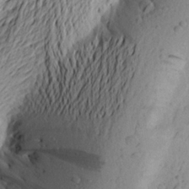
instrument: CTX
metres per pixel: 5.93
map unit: Aa
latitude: 23.1781
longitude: -149.3671
